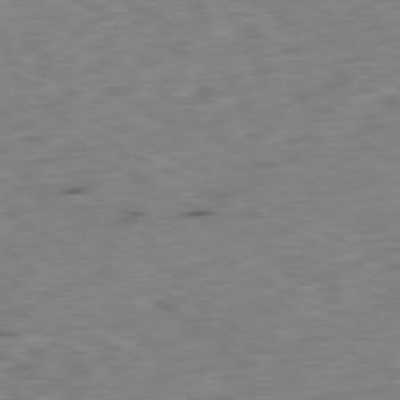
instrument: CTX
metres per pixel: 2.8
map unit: Ap
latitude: -79.6344
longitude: -68.3090
